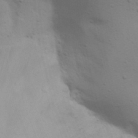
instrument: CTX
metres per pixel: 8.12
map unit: Nhu
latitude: 22.2900
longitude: -73.2726
